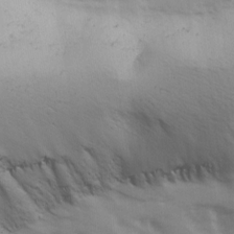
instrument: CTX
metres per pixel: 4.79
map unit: Ave
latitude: 13.8583
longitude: -105.3104
